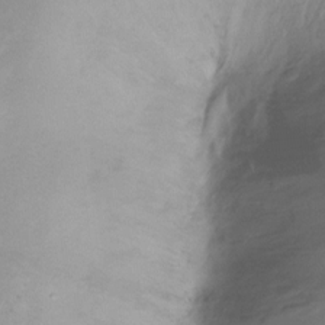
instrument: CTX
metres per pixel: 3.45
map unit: Ht
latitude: -16.1039
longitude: -42.5546
